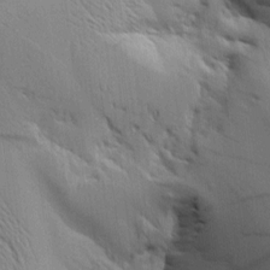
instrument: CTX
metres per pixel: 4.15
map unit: Aa
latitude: 8.9136
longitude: -142.2523
